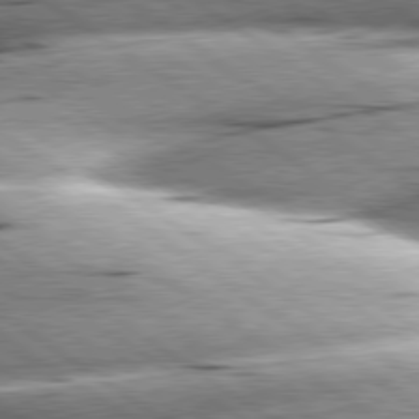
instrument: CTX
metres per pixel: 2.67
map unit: lApd
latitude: 79.6694
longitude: -155.1970
